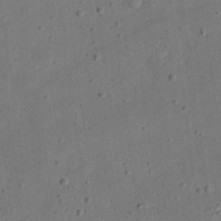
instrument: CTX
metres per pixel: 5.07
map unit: eHh
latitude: 24.1199
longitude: -68.8191
